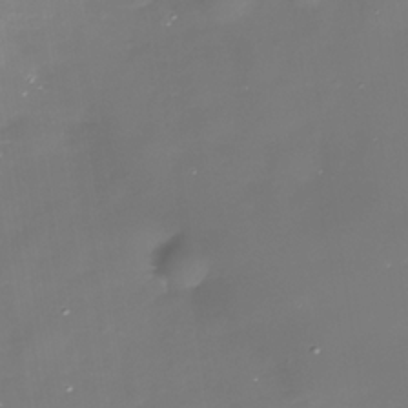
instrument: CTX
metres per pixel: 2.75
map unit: Nhe
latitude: -35.4643
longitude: -90.3656
